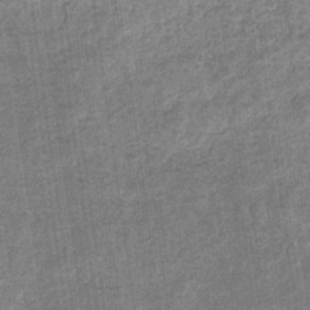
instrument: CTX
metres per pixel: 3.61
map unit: eHb
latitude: -36.4251
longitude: 80.2551
